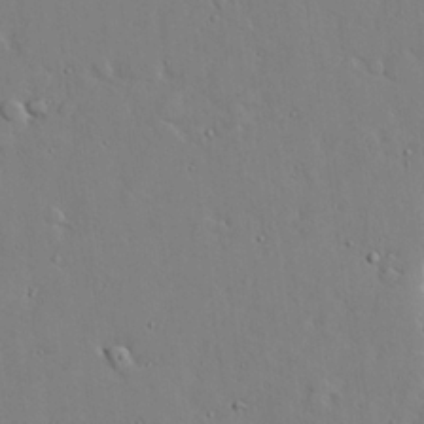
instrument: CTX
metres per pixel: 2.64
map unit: lAvf
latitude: 24.0633
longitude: -110.3656
